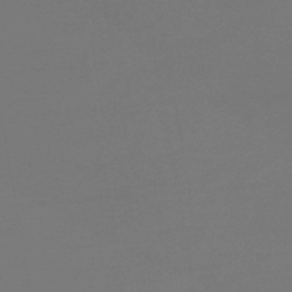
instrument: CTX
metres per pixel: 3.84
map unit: lHb
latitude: -46.3873
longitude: 60.8786
